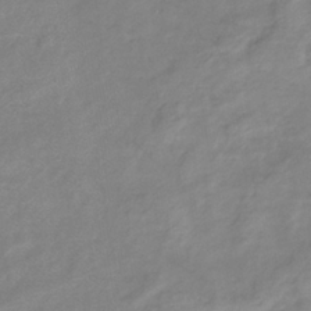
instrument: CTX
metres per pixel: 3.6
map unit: eHb
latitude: -36.9352
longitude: 74.6141
